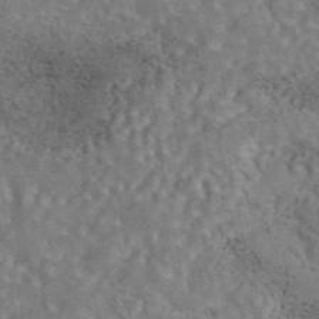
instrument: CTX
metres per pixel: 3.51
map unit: eAb
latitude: 44.1955
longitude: 110.7841
